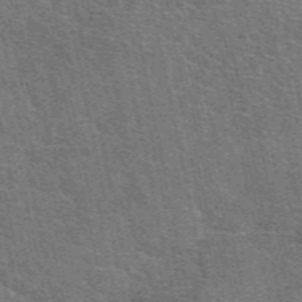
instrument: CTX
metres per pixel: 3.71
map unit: eAb
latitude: 49.6127
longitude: 114.1983
